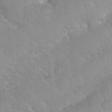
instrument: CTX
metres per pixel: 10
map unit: Nhu
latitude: 26.5168
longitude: -56.4978
